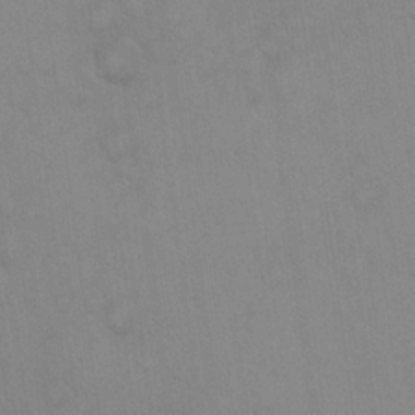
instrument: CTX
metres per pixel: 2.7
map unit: eHh
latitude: 19.7260
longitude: -60.2711
